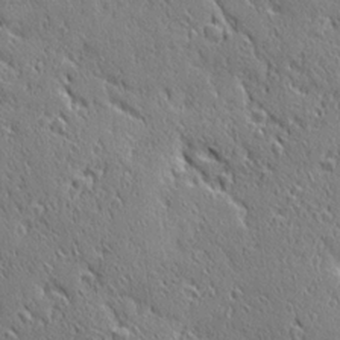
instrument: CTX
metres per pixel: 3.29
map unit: Ave
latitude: 20.9703
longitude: -136.3845
